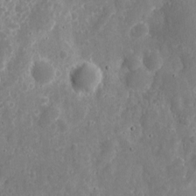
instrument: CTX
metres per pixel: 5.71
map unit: eHh
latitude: 9.4804
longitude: -72.0444
